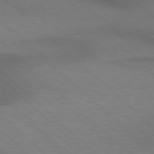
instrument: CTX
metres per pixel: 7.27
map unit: Hpe
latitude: 77.6505
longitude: -156.8946
